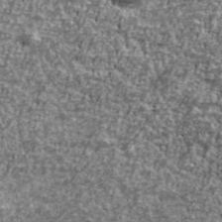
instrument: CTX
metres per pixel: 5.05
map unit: Ave
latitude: 41.9906
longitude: -114.1388
